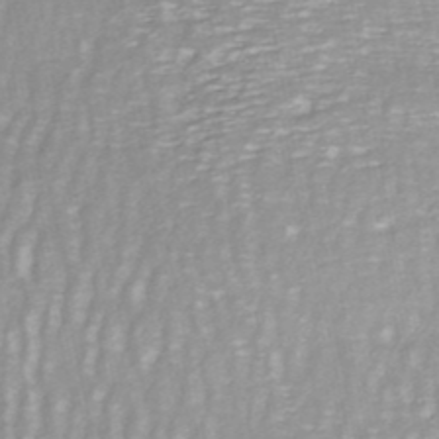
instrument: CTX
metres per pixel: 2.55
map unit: ANa
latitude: -40.3684
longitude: 102.8030
